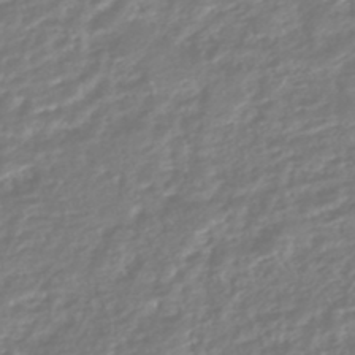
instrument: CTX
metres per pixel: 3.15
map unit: HNhu
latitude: -45.2565
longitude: 98.6518
